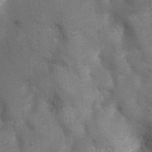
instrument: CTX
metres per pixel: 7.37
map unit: Nhu
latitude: 6.3278
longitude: -22.7057
